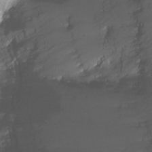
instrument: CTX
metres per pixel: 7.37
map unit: Nhu
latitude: -5.8800
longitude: -47.8962
